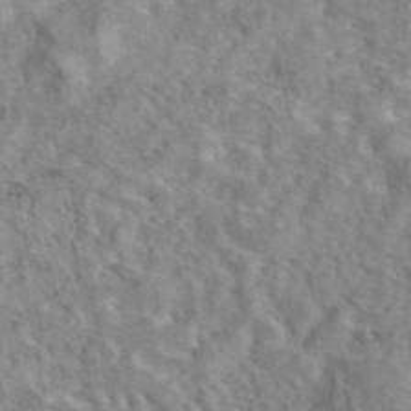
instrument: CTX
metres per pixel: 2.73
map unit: eAb
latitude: 43.2159
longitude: 108.6141
